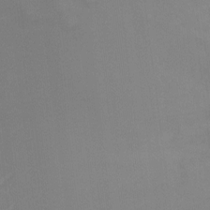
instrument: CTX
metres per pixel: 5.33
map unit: Ht
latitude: -9.7666
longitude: -38.0444
